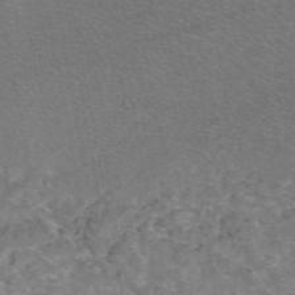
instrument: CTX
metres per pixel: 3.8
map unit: eAb
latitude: 47.8206
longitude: 113.1620
